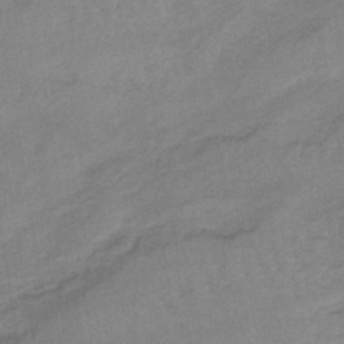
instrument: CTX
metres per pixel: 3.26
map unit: lHb
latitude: -40.2550
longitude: 65.9556
